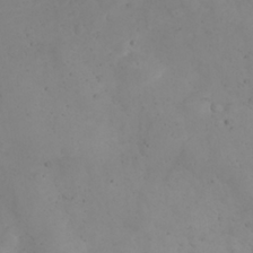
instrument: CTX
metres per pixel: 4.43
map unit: eHh
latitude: 24.6679
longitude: -64.2522
